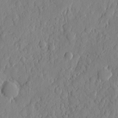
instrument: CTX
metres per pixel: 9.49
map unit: eHh
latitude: 6.5924
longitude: -73.5372
